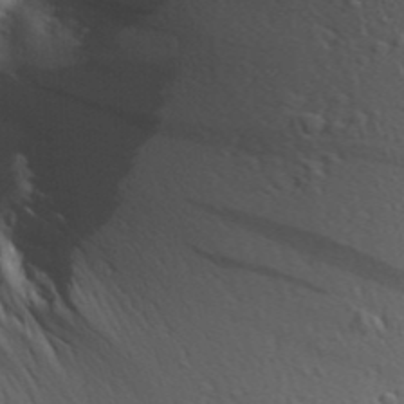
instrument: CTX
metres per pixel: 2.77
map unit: Aa
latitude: 29.4237
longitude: -138.8947
